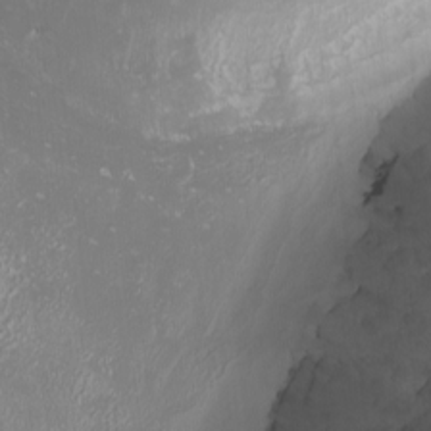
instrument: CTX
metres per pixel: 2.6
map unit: Nhu
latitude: -0.5385
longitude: -78.5924
